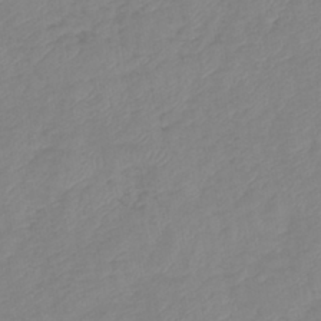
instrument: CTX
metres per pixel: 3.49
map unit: eHb
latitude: -41.1809
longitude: 81.0676
